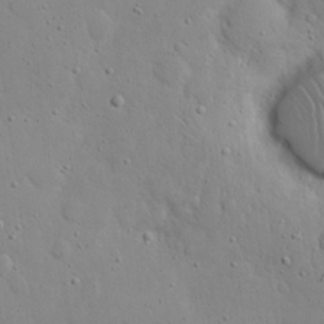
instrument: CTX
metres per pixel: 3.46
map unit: eHh
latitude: 20.7435
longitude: -62.8002
